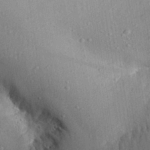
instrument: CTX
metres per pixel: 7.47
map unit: Aa
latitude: 31.4238
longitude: -133.6883
